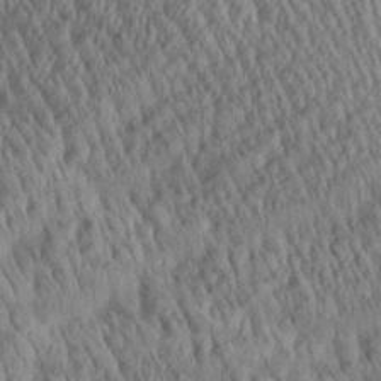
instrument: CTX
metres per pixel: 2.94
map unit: Aa
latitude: 29.3481
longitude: -138.2711
